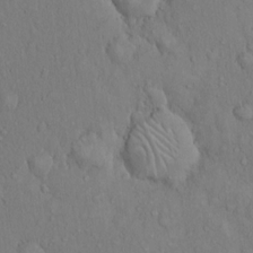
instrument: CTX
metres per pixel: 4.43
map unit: Hto
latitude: 14.1389
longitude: -57.8772
